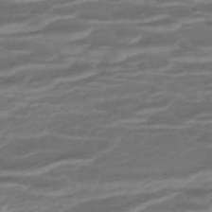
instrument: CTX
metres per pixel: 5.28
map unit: ANa
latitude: -45.0298
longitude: 104.9730
